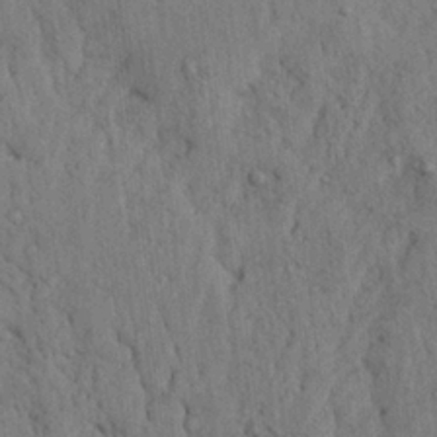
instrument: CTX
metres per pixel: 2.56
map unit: Ave
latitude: 23.6505
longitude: -134.5357
